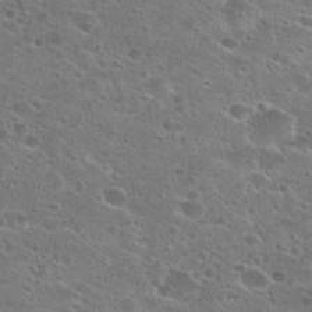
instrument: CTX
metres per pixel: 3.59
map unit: Hto
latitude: 26.4412
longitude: -45.5560
